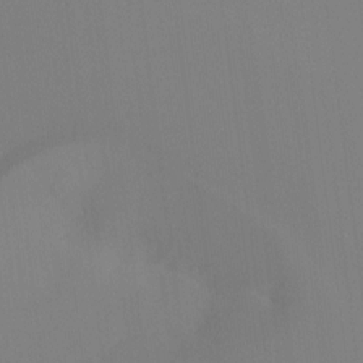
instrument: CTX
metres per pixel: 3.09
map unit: Ht
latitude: -15.8234
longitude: -48.6868
